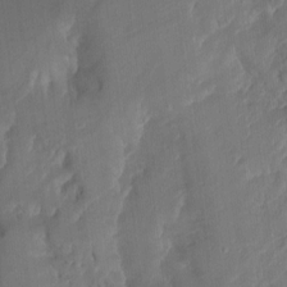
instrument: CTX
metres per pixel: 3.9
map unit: Nhu
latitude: -15.4644
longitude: -57.0458
